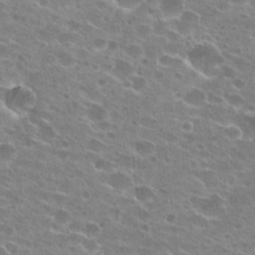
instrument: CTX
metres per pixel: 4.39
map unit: Hto
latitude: 24.3656
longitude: -42.9703
